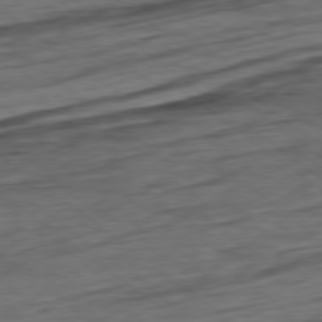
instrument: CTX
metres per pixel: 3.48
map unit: Ap
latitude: -78.6518
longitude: -92.1955
